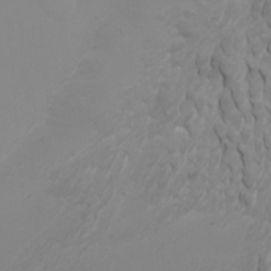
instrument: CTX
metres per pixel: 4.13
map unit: Nhu
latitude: -4.8597
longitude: -74.3278
